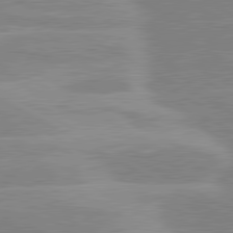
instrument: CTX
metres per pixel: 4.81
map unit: lApd
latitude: 80.6868
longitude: -124.0633
